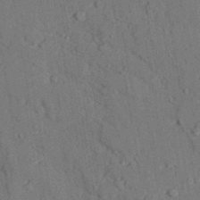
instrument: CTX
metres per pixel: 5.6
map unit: lAvf
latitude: 27.0648
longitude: -109.6316
